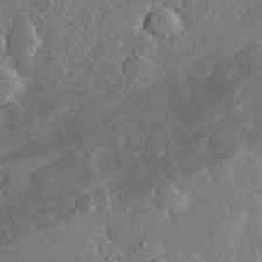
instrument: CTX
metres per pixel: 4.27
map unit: lHvf
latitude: 33.0836
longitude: -91.3104
